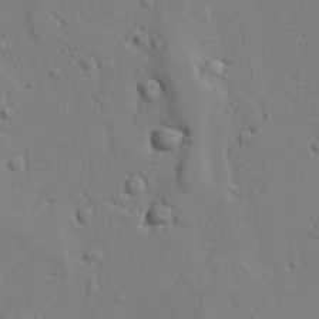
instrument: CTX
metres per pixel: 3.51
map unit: lAvf
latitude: 24.4601
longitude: -109.7449
